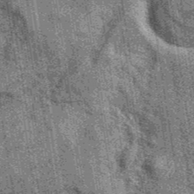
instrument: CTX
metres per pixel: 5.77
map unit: eAb
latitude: 39.9150
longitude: 107.1809
